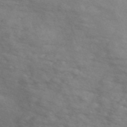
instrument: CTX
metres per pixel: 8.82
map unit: Nve
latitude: -57.0297
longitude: 58.0094
